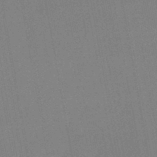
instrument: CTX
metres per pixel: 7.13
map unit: eHb
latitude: -44.1606
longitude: 86.1606
